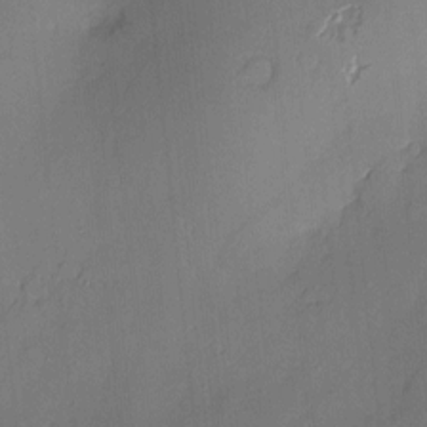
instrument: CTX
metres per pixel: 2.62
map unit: Nve
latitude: -7.9178
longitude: 175.2187
